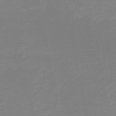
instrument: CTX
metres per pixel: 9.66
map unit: HNb
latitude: -49.4077
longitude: -44.4223
